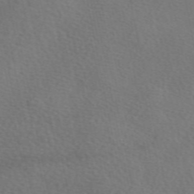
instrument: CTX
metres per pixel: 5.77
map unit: eAb
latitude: 50.2711
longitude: 119.6344
